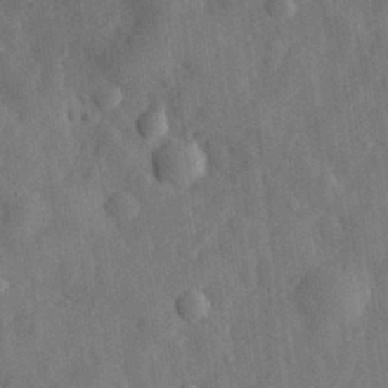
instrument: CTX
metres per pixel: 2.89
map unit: eHh
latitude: 29.9717
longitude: -77.2348
